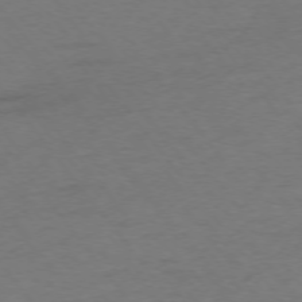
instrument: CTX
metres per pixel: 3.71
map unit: Ap
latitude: -75.4833
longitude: -73.0459
